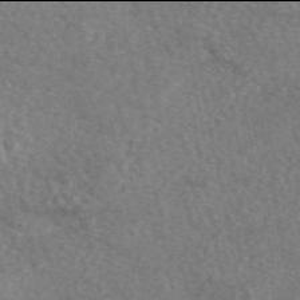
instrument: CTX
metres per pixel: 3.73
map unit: eAb
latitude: 49.9906
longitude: 112.6141
